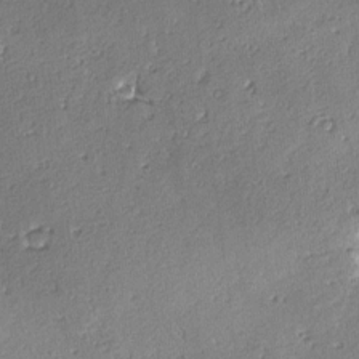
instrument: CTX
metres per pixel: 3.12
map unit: lAvf
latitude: -4.2739
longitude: -112.6868
